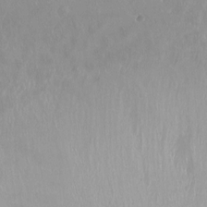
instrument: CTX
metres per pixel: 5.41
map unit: Ht
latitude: -15.1054
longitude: -44.0633
